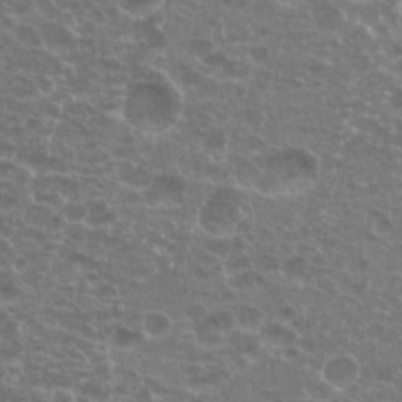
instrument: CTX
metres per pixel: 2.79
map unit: Hto
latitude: 20.2145
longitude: -40.2144
